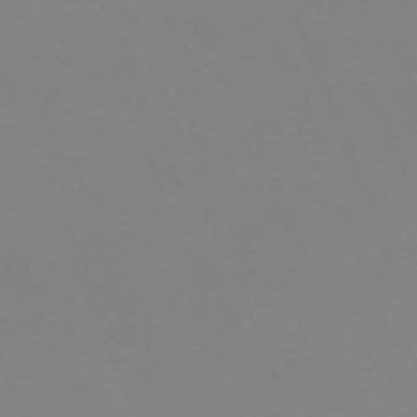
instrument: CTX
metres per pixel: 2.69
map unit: Nhu
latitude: -67.0108
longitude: 38.1228
